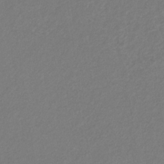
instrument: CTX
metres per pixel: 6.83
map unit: eHb
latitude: -31.2754
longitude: 68.0094
